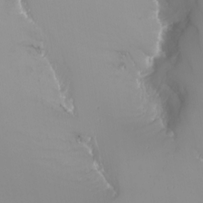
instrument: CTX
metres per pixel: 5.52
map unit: Nhu
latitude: -8.0283
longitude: -82.5734
